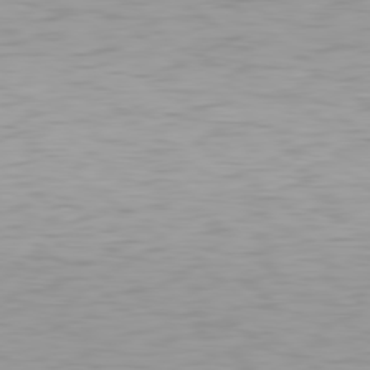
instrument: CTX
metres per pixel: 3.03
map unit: Hpe
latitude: 78.7058
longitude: -173.1403
